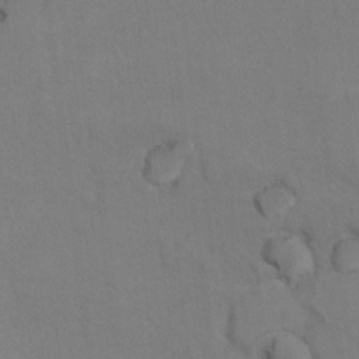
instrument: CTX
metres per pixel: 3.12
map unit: Hto
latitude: 8.0444
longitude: -35.8583
